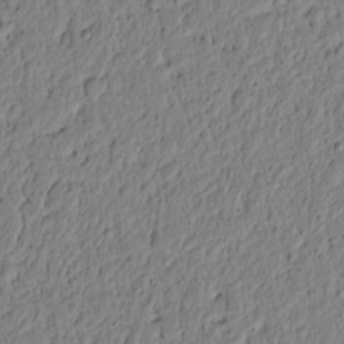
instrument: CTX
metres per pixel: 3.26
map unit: lAvf
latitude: 5.8961
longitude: 164.2362
